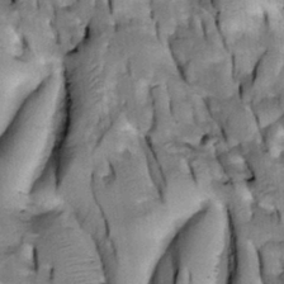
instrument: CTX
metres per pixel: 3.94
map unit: Htu
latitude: -3.5777
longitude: 150.2172
